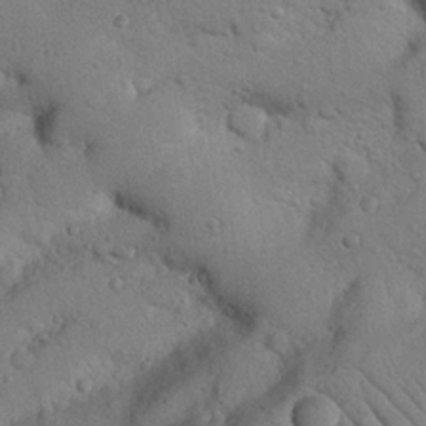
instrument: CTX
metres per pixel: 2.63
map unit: Nhu
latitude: 22.3656
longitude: -74.9325
